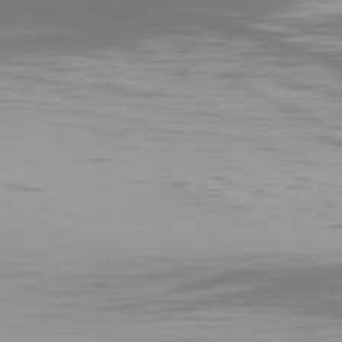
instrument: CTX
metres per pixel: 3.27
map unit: Hpe
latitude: 77.3481
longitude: -171.2159
